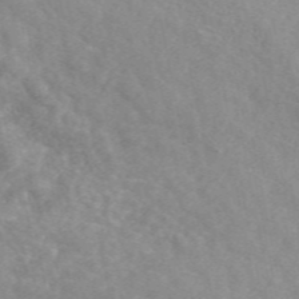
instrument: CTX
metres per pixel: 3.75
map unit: eAb
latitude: 49.2348
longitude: 118.5385
